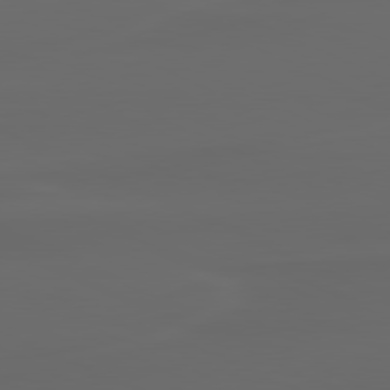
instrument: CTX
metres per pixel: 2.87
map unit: lApd
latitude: 80.4223
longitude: -117.2348
